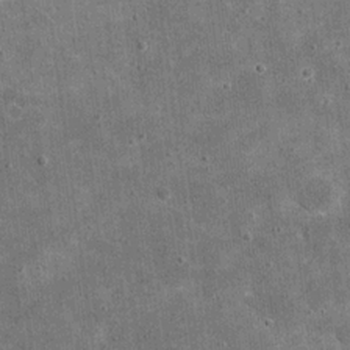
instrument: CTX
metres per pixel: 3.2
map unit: eHh
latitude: 20.3656
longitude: -65.5560
